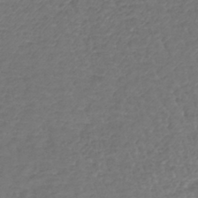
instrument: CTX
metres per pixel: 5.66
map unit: lHb
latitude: -42.2361
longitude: 72.3495
